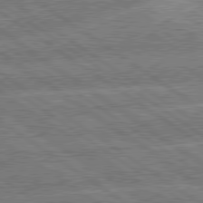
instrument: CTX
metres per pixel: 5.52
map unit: lApd
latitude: 79.8017
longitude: -144.8758
